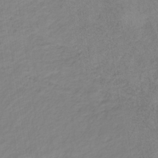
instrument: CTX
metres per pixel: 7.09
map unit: lHb
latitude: -36.4818
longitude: 70.8408
